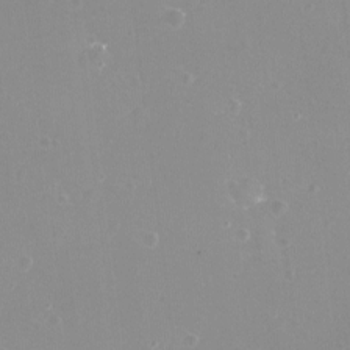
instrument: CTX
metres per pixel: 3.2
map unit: eHh
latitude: -12.1606
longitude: -61.2915
